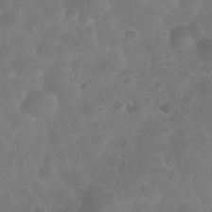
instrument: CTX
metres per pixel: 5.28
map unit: Nhu
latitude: 25.3103
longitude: -52.4223
